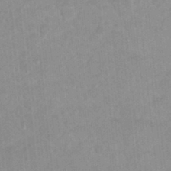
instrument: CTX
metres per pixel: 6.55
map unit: Hto
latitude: 16.6491
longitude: -34.8758
